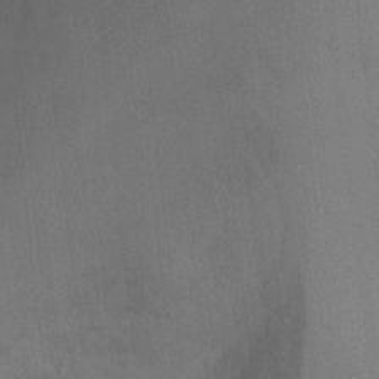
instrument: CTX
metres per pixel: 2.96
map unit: Ht
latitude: -0.7841
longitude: -33.5560
